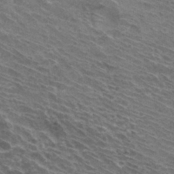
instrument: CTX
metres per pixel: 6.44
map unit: Hto
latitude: 31.8395
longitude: -44.6868
